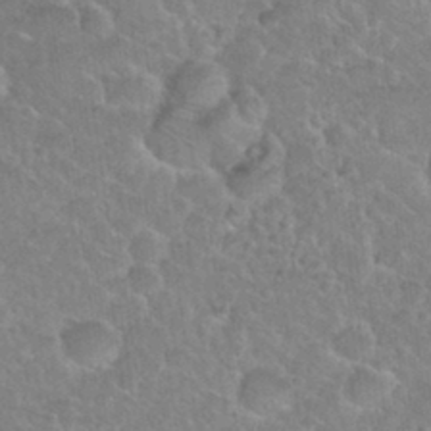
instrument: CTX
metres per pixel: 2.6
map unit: Nhu
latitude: 31.0648
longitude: -51.6505
